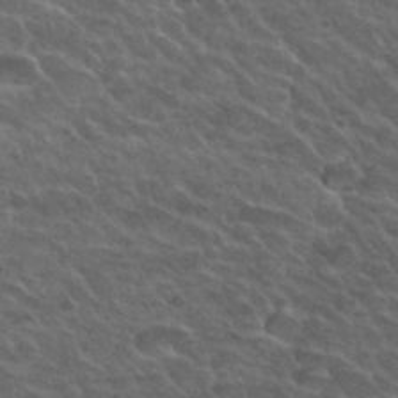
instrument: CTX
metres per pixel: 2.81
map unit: Hto
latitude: 33.7828
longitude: -50.2711
